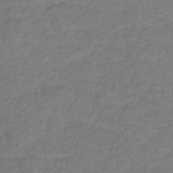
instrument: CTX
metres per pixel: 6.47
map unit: lHb
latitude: -39.5966
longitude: 74.0283
